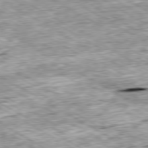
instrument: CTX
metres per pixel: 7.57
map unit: Ap
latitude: -80.3684
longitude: -88.7058
